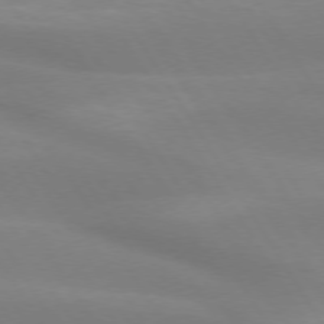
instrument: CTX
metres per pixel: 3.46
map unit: lApd
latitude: 73.9151
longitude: -48.9514
